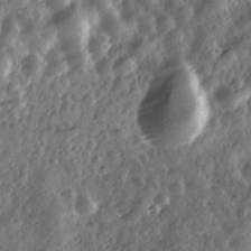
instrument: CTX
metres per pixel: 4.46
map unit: Ave
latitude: 11.8961
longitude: -103.1781
